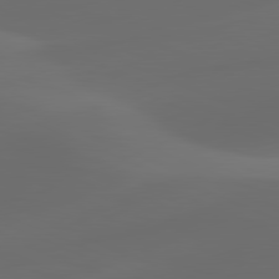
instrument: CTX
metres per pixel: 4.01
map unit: lApd
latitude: 80.8380
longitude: -83.8583
